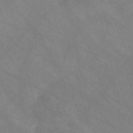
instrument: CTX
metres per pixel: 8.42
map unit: Nve
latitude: -58.2550
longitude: 58.3873
